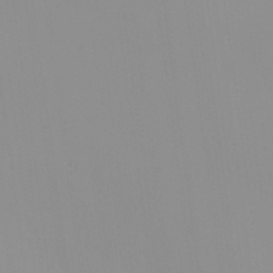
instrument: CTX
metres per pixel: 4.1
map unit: Nhu
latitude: -0.0283
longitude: -78.2712
